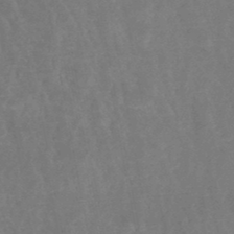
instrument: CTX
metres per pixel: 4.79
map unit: lHb
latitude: -47.8800
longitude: 74.2173
